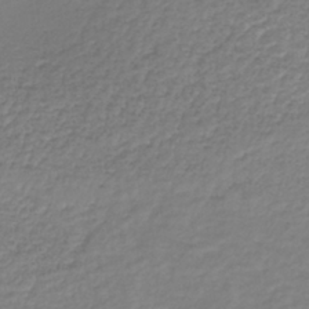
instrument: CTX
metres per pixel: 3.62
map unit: lHb
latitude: -38.4062
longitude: 70.2740
